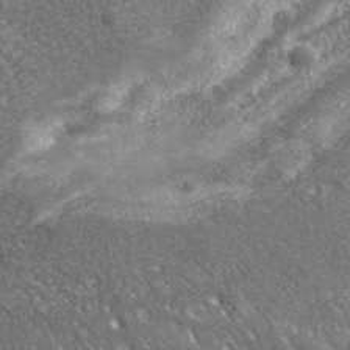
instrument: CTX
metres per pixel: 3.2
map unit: ANa
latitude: 39.2726
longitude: -91.3104
